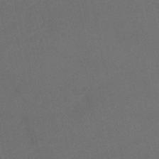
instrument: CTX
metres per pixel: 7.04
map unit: lHb
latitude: -45.7667
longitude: 61.2565
